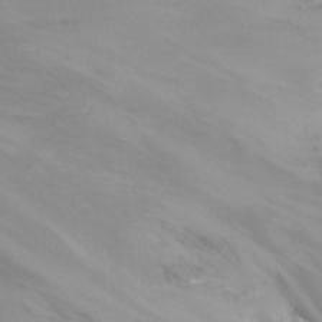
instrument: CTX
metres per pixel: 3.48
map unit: Nhu
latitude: -13.9367
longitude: -61.4237
